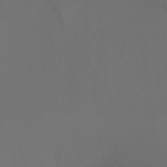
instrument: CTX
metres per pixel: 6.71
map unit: Ht
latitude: -6.8219
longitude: -27.8206
